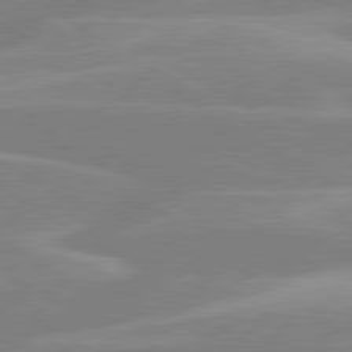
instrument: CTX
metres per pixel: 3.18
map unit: lApd
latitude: 80.1767
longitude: -123.4615
